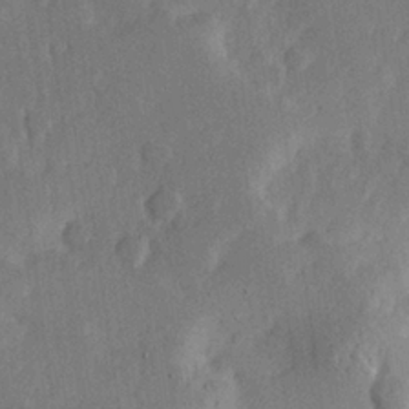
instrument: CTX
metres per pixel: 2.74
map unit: Hve
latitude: 25.4615
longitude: 144.8786
